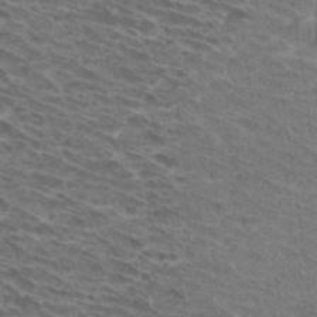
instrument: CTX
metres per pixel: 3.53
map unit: Hto
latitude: 31.8395
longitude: -41.7260
